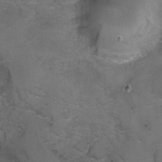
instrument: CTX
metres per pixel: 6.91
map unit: Ht
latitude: 5.1025
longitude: -36.3656
